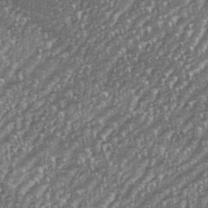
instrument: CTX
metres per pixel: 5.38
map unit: eHh
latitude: 35.8772
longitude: -133.0270
